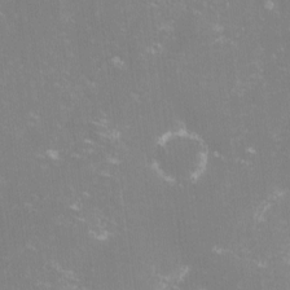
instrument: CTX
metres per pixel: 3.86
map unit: lHvf
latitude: -14.7086
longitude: -100.6302
